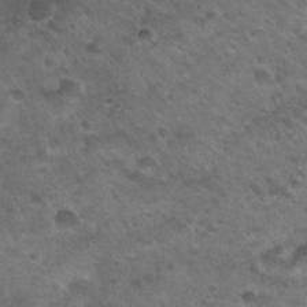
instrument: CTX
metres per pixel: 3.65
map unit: Hto
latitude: 22.1200
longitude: -54.9325
